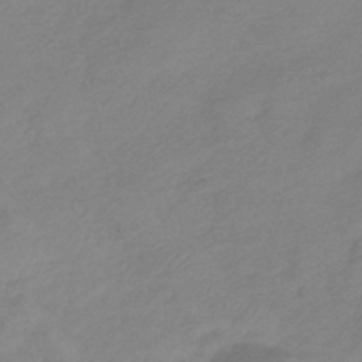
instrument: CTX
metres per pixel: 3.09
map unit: eHb
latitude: -41.3509
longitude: 84.3117
